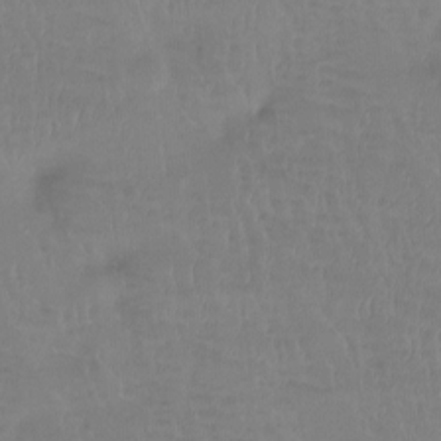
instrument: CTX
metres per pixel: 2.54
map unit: Htu
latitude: -14.5574
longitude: -46.4790
